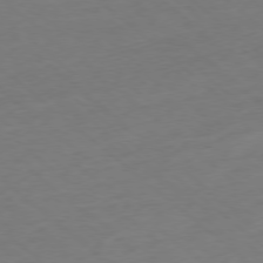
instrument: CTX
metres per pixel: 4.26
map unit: Hpe
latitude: -78.2361
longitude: 16.1795
